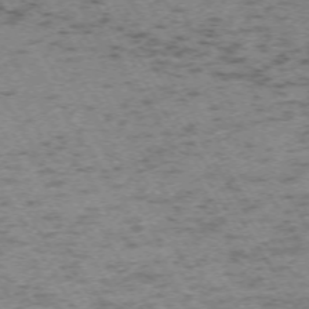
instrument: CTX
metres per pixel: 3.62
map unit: Hpe
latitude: -71.3888
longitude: 14.1039
